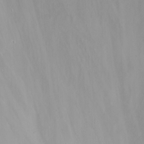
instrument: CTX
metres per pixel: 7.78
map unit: Nhu
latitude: -8.5196
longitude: -84.3467
